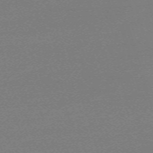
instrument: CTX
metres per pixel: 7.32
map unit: eHh
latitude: -62.9163
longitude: 52.7274
